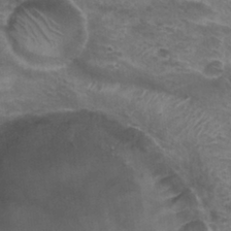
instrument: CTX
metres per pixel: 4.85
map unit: Hto
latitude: 29.7638
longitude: -45.8016
